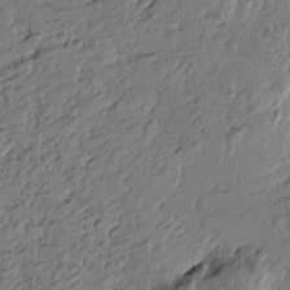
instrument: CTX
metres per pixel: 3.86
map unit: Htu
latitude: -2.0849
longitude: -178.2712
